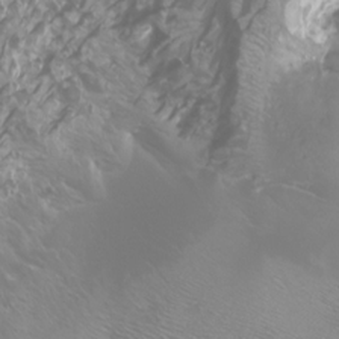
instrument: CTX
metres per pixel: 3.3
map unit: Aa
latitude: -6.5384
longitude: -72.0633
